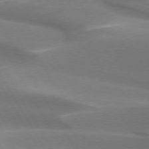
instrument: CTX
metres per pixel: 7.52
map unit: lApd
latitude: 73.6883
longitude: -49.7072
